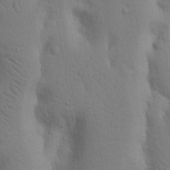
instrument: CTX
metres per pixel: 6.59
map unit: Nhu
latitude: 17.4615
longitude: -75.9150
